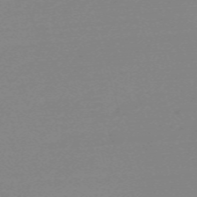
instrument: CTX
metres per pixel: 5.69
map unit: eHh
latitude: -61.4832
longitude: 52.3495
